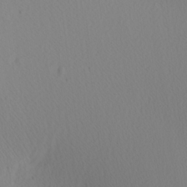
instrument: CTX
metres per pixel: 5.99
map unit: Nhu
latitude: 0.4223
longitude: -79.7450
